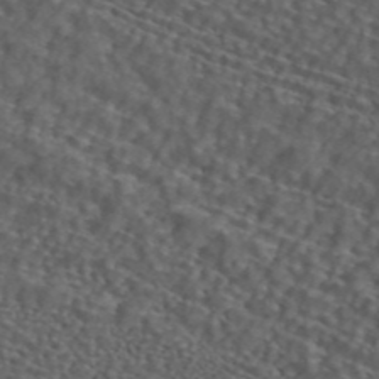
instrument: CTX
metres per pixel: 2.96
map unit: ANa
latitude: 44.2144
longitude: 23.9178
